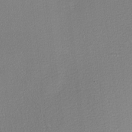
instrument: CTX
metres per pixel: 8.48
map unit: Nhu
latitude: 0.3845
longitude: -78.4979
